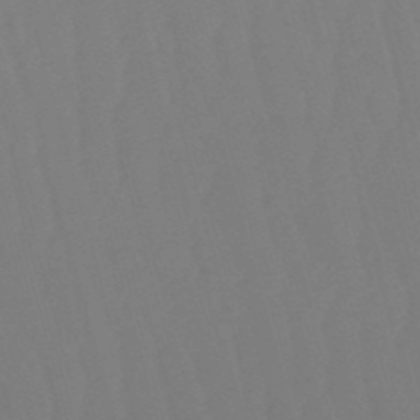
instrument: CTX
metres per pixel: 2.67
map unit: eHb
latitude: -50.7841
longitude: 75.7100
